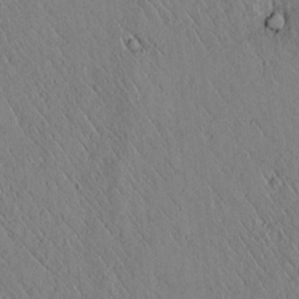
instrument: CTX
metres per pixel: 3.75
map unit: lAvf
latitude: 6.0444
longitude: 159.1242
